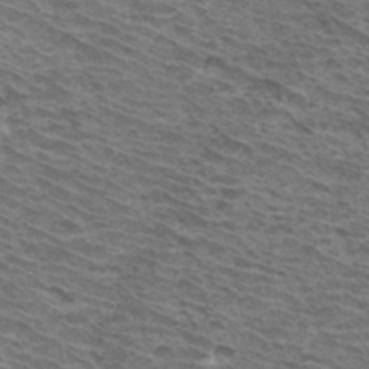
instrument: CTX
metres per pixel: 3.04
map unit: Hto
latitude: 33.9906
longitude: -41.2725
